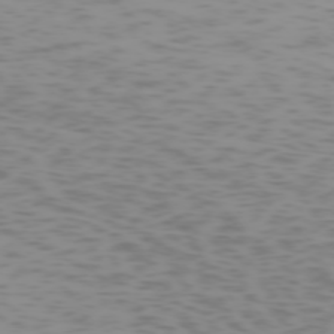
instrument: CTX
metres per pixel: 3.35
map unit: Hpe
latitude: -74.3118
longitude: 7.5210
